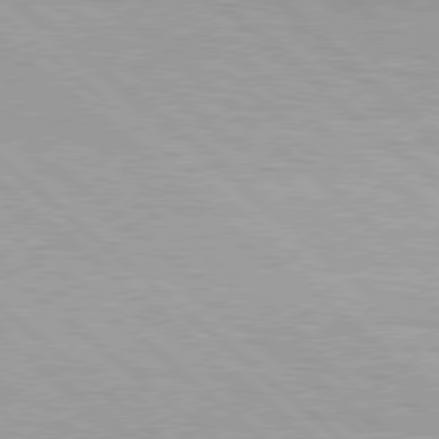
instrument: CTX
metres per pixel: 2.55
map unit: Hpe
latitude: 78.4979
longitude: -140.1577
